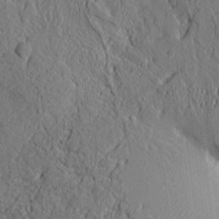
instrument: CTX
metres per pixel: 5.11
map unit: Aa
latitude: 9.7072
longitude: -129.9717
